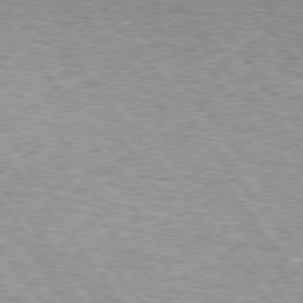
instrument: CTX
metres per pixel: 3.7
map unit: lApd
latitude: 74.6868
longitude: -76.6490
